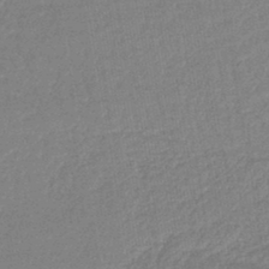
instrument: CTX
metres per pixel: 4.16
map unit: lHb
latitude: -44.2173
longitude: 79.9178
